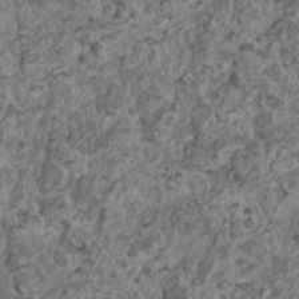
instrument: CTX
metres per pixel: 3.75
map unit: HNhu
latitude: 1.6693
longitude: 3.3887
